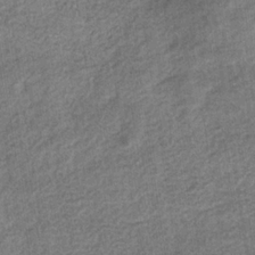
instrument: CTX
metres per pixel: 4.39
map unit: eHb
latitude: -34.2928
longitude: 77.6722
